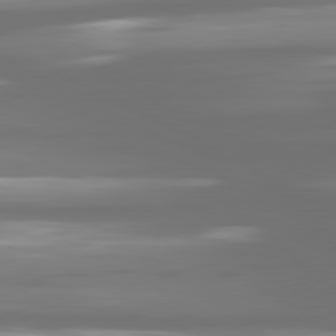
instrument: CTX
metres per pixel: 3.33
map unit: lApd
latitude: 81.0080
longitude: -138.2900
